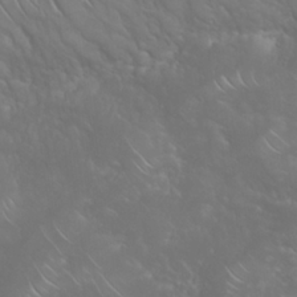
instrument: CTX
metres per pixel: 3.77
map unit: Nhu
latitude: 23.8583
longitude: -61.4615
